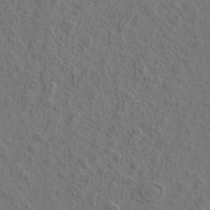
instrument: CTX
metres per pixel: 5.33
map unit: ANa
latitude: 37.2726
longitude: 19.1242
